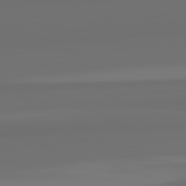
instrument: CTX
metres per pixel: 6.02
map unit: lApd
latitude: 82.7435
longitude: 161.3510
